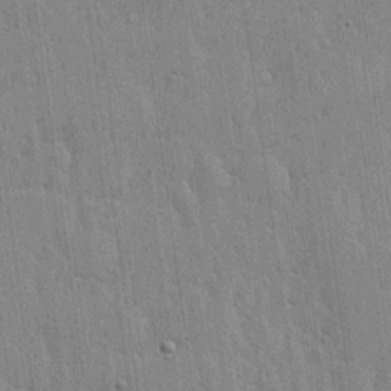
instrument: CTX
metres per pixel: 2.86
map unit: lHvf
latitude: 17.3104
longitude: -116.4790
